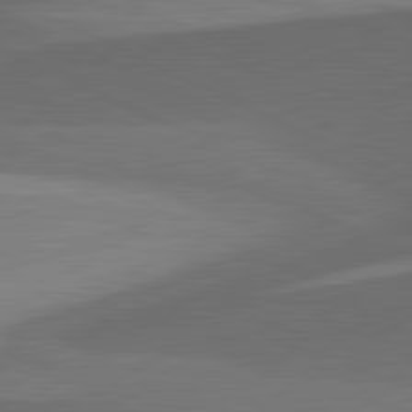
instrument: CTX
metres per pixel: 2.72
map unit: lApd
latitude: 81.6883
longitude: 126.7841
